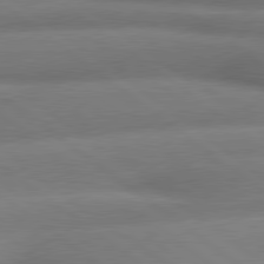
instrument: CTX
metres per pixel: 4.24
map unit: lApd
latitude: 79.8395
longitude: -167.2537
